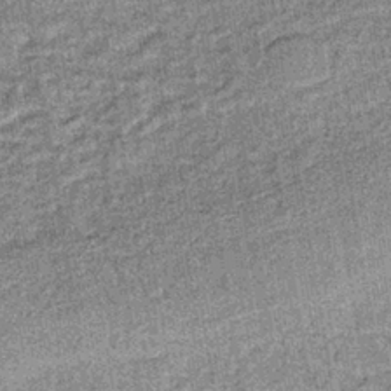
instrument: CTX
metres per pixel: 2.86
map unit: lHb
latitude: -37.0864
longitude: 64.2740
